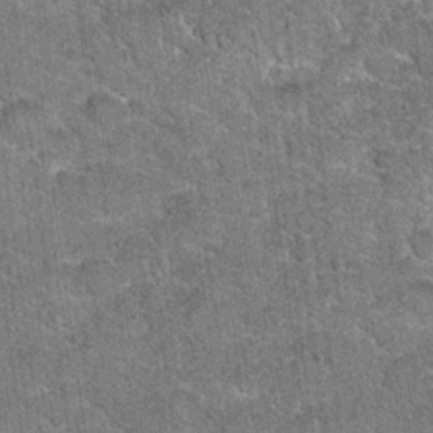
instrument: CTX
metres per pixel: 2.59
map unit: Hto
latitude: 20.4223
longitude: -49.1025
